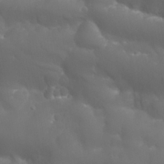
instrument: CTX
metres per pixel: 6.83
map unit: Nhu
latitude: 24.4412
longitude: -61.4615
